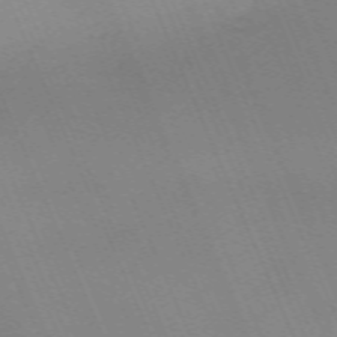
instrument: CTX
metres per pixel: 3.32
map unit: Nhu
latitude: -67.5588
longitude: 38.7652
